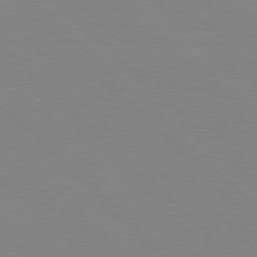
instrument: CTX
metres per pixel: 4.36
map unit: Hpe
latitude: 77.2348
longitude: -160.9325
